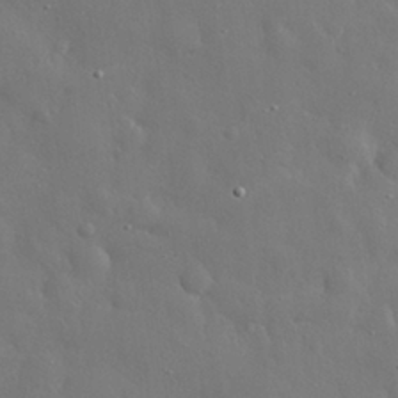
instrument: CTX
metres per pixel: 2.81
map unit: eHh
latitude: 29.3104
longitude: -78.6302
